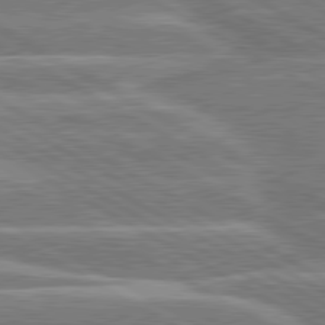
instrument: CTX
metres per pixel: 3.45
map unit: lApd
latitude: 80.5546
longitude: -131.4616
